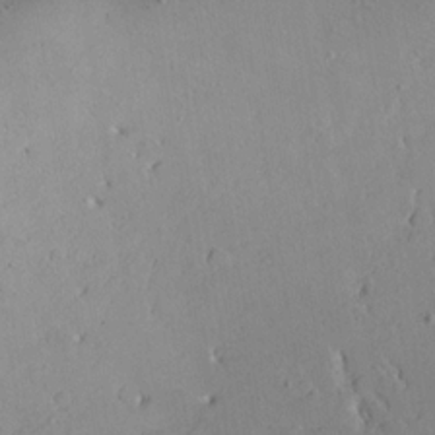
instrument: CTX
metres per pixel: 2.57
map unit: Aa
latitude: 18.2711
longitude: -126.5168
